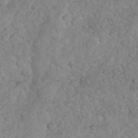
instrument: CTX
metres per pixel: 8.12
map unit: eHh
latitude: 35.0647
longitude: -64.5168
